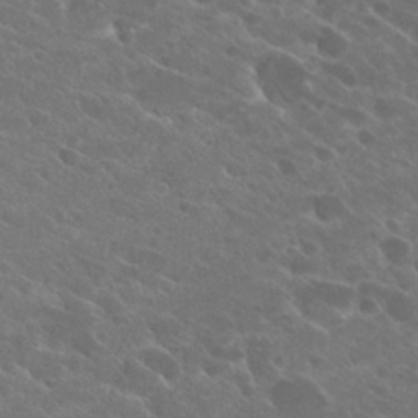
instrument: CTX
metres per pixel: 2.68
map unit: Hto
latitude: 25.0836
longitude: -39.4804
